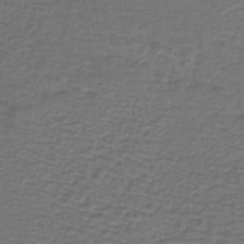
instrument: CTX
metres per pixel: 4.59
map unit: lHb
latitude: -39.4832
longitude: 63.9556
